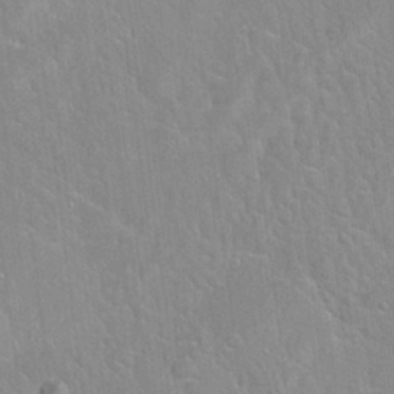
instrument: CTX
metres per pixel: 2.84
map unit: Hto
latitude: 21.8017
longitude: -52.1389
